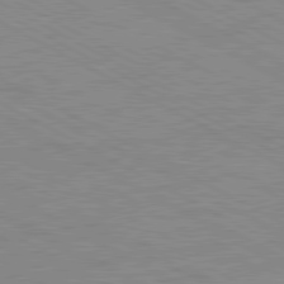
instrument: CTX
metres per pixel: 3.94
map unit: Ap
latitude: -81.9178
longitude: -73.0837
